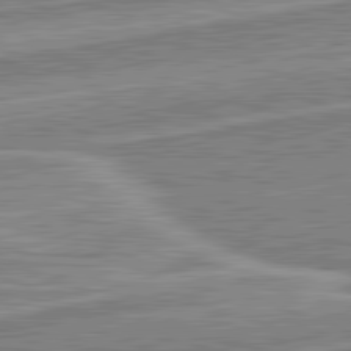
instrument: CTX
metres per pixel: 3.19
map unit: lApd
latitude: 82.2144
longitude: 139.4077
